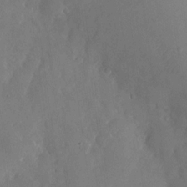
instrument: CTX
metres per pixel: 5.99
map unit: Nhu
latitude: -26.1605
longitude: -70.6679
